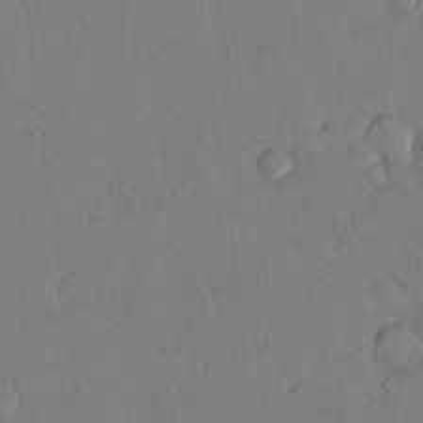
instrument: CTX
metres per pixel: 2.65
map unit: Nhu
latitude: 26.4979
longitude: -73.2915
